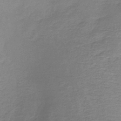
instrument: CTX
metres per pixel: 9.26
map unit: lHb
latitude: -41.5021
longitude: 59.0675
